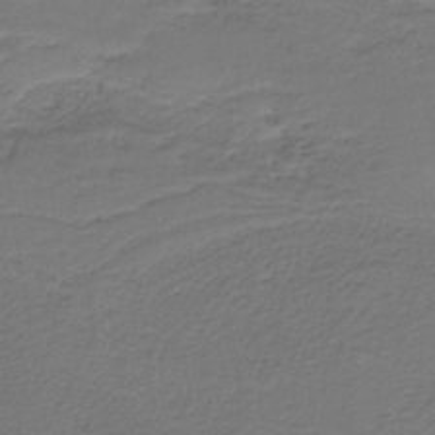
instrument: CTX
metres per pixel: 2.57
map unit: HNb
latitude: -38.8975
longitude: 53.5777
